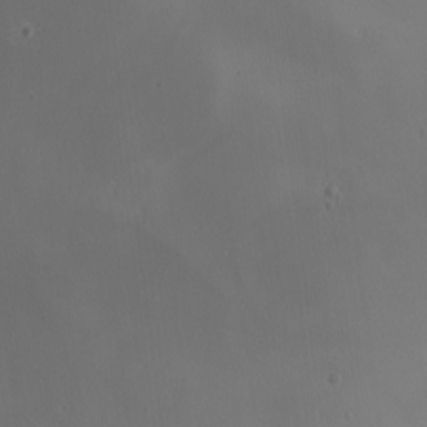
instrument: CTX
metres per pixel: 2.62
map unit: Hve
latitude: 2.6490
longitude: -120.8947
